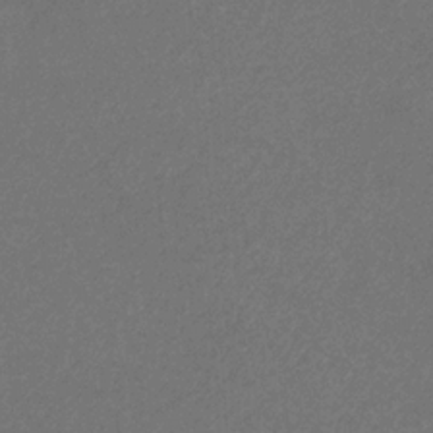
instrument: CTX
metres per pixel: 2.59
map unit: eHb
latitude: -32.1417
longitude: 69.7477
